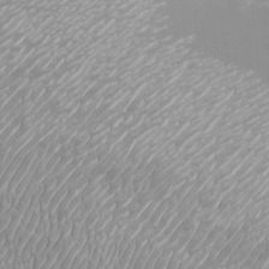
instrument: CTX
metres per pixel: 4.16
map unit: eHh
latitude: -7.4265
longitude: -76.6112
